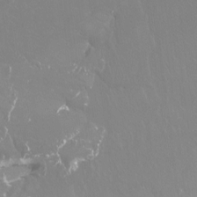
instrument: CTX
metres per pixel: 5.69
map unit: Htu
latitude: -14.5196
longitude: -47.5371
